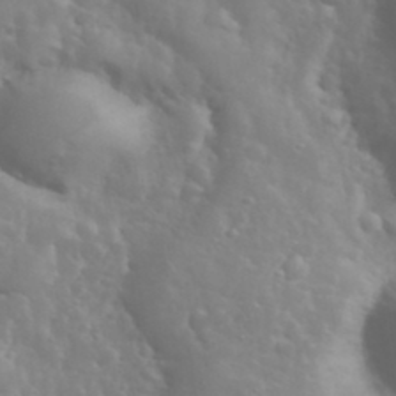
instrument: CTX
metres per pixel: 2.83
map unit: eHh
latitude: 35.4048
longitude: -60.0444
